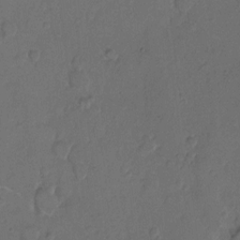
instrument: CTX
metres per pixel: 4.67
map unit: Hto
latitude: 8.2145
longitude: -62.2523
